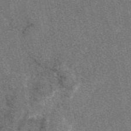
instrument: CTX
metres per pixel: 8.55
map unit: eAb
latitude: 48.0822
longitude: 110.0661
